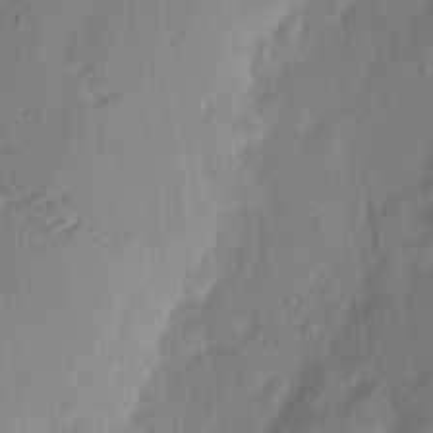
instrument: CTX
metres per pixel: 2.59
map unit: eHh
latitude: 3.1970
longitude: -76.9513
